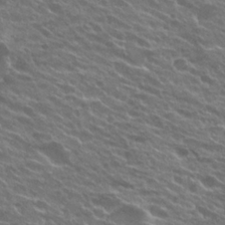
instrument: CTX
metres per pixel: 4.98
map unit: Hto
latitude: 24.5923
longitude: -37.6883
